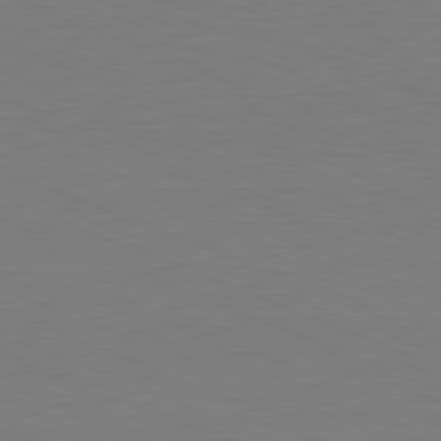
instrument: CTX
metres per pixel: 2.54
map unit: Hpe
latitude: -81.6722
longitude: 8.8219
